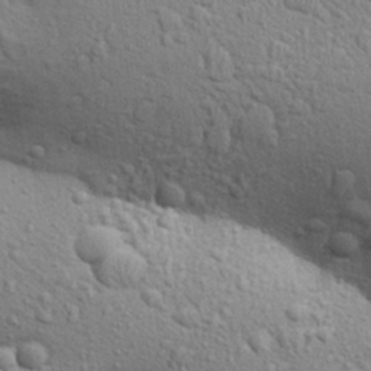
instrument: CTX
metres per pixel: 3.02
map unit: Aa
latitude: 30.0444
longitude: -147.6316
